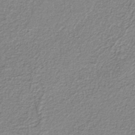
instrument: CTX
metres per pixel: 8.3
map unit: eAb
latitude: -38.2551
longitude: 51.4076
